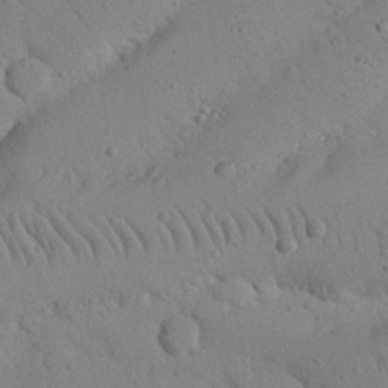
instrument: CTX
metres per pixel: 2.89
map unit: Nhu
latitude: 23.0836
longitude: -75.1781
